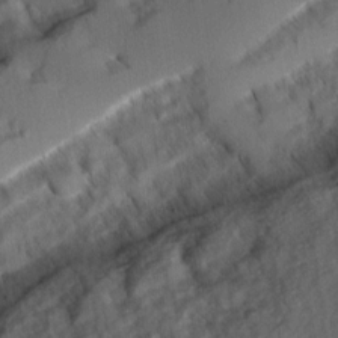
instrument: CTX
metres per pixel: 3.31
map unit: Ave
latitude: 8.5735
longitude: -103.6505
